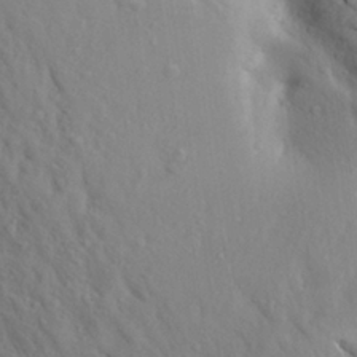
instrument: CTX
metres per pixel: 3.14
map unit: Aa
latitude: 25.1025
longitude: -148.2334
